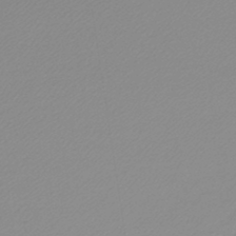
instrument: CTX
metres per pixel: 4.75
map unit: lHb
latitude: -45.3699
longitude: 65.6155
